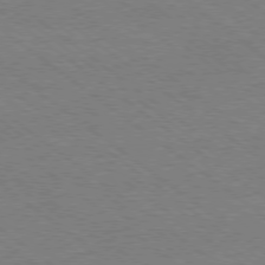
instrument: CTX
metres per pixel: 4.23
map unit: Ap
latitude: -79.1431
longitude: -83.5560
